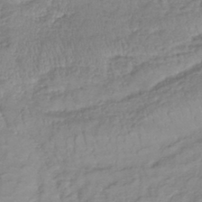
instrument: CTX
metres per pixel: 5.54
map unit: lHb
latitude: -41.1053
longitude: 75.8801
